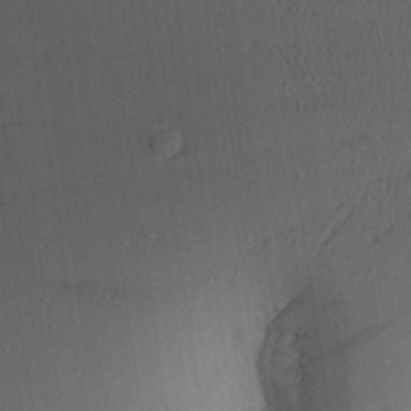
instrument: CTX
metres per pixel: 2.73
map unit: Aa
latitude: 25.4048
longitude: -136.2523
